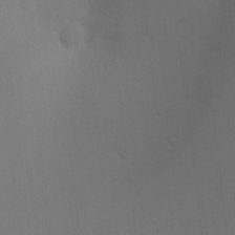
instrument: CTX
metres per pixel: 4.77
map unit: Ht
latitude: 2.7624
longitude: -28.1011
